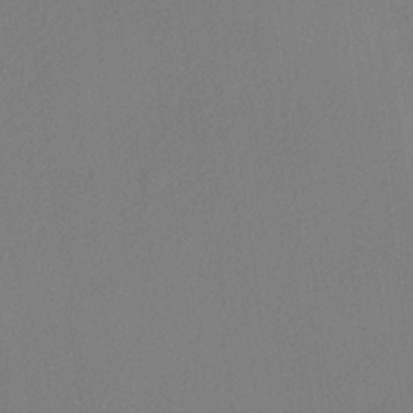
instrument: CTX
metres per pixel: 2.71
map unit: lHvf
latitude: 21.3293
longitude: 141.0864
